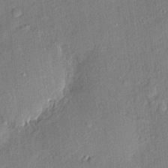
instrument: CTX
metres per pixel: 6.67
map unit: eHh
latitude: 4.4034
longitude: -74.7246
